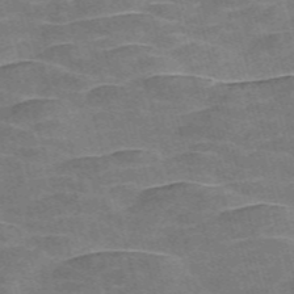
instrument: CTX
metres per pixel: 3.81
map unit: Nve
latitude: -58.6518
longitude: 64.8408
